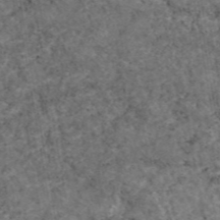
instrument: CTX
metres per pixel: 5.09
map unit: eAb
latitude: 46.1578
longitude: 117.7288
